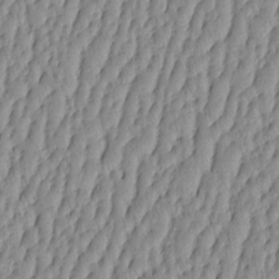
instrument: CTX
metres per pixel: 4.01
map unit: HNhu
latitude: -4.0283
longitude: 13.9556
